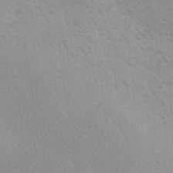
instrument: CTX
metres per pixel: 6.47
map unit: Nhu
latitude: 10.7246
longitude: -25.8961
